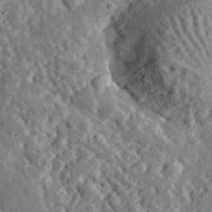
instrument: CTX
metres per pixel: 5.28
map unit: lHvf
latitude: 33.6694
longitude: -83.3859
